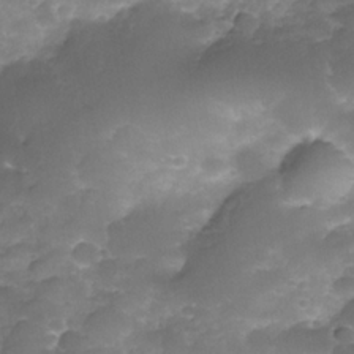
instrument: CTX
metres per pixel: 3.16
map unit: Nhe
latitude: -35.1809
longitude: -146.4601
